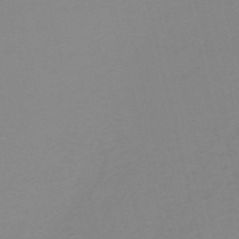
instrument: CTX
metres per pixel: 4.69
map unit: HNb
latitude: -56.1795
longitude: -43.0270
